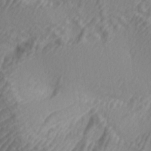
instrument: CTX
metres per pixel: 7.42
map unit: lAa
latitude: -5.1431
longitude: -123.3293
